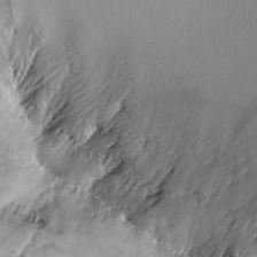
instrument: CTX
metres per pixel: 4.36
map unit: Aa
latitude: 11.4049
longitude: -127.0459
